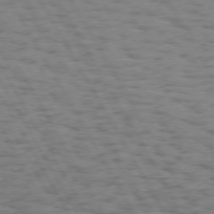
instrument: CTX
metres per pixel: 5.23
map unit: Hpe
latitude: 73.8584
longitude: -135.2159
